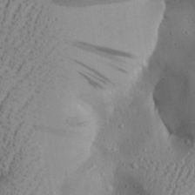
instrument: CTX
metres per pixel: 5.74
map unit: Aa
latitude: 28.1011
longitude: -131.5183
